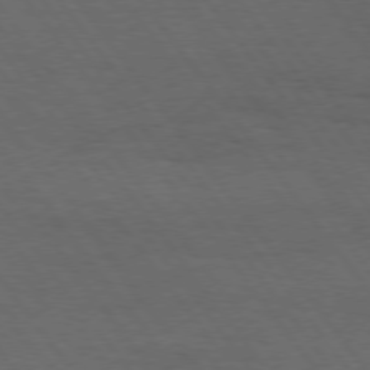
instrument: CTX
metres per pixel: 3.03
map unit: Hpe
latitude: 74.8569
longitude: -141.3670
